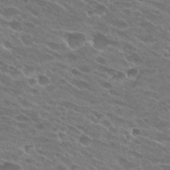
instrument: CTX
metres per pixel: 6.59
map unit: Hto
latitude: 26.7057
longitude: -42.2901
